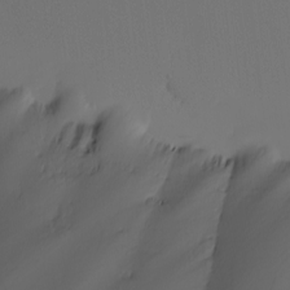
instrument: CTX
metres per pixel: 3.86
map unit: Nhu
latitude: -7.0864
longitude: -95.0648
